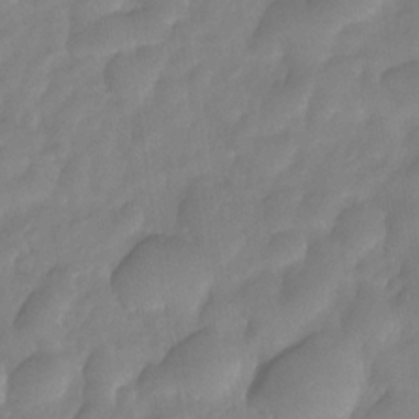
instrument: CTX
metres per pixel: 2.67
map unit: Nhe
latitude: -33.6911
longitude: -145.8394
